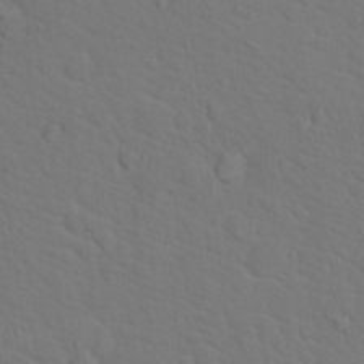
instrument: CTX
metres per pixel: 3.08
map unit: Hto
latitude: 18.5734
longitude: -33.8772
